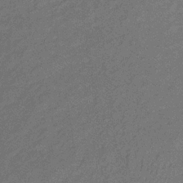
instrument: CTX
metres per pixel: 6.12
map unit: lHb
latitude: -33.1620
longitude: 66.6707
